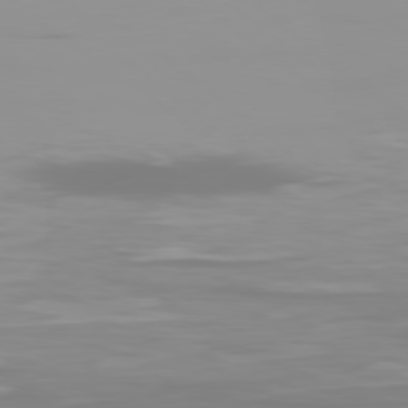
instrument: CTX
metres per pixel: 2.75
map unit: Ap
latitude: -80.2551
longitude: -53.9717
